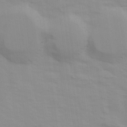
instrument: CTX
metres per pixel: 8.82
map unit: Ave
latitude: 14.2901
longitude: -103.8016
